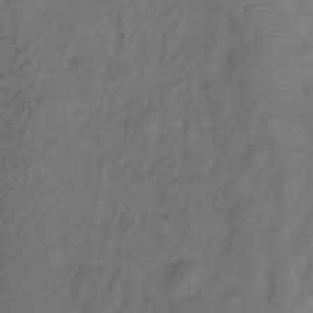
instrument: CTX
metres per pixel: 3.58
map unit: Hve
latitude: -33.2376
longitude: 90.7086
